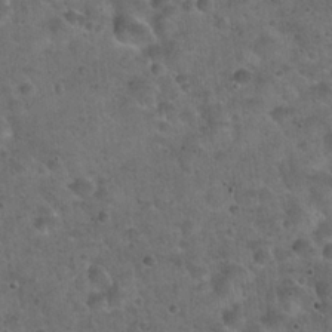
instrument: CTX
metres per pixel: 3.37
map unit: Hto
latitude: 22.3089
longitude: -52.9514
